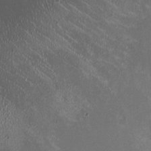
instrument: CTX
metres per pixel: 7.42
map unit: HNhu
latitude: -1.4833
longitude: -4.1011
